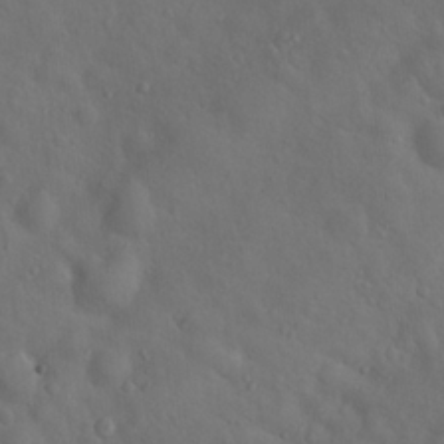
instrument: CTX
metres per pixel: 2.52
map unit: Hto
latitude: 18.0444
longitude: -53.4993
